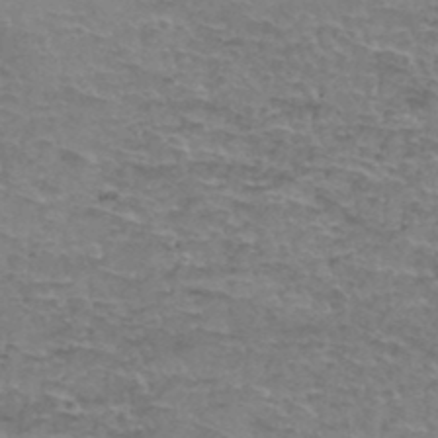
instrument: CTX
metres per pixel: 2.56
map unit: Hto
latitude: 37.4238
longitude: -41.9717
